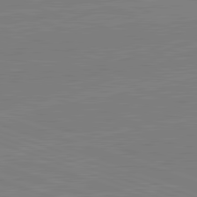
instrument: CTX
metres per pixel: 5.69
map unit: lApd
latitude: 82.2711
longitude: -159.0459
